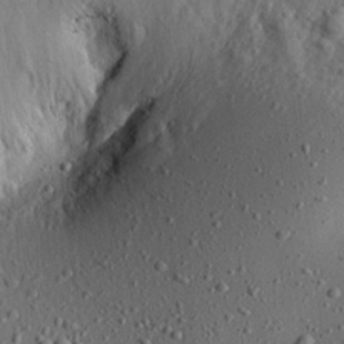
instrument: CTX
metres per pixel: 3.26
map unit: Aa
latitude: 21.9717
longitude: -143.0270
